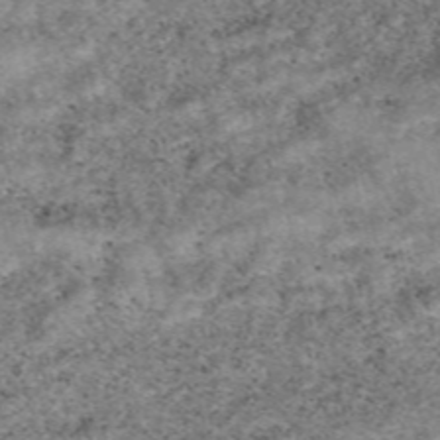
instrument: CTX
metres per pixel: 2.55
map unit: eAb
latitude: 48.8002
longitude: 121.6722
